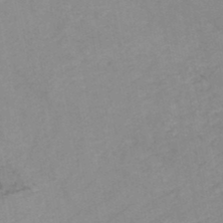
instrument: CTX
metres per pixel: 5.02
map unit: HNb
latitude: -48.4062
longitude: 57.1242
